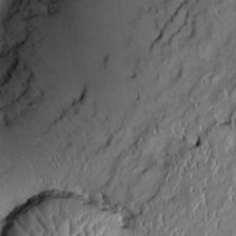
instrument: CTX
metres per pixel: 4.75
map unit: Htu
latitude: 0.4601
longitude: 149.1809
